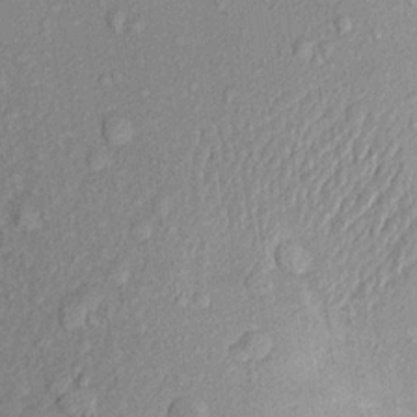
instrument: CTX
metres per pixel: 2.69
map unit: Aa
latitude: 19.2159
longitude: -143.0648
